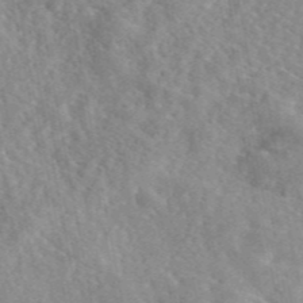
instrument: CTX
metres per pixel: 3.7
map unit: eAb
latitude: 45.9150
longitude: 112.0661
